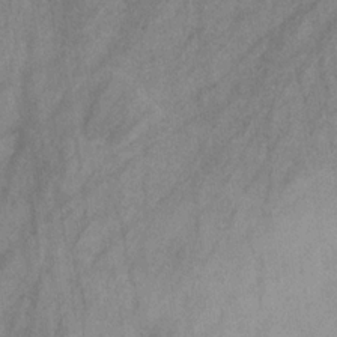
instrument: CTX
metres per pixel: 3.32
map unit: HNb
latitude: -31.1998
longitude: 63.2376
